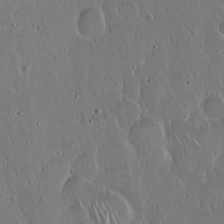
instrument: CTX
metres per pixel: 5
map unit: Hto
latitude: 17.2537
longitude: -57.4804
